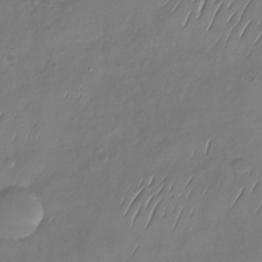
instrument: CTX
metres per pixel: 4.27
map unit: Nhu
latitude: -29.3510
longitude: -58.9325
